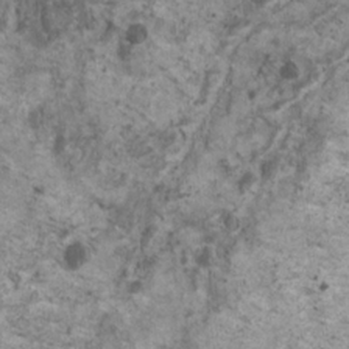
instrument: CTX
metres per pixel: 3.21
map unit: HNhu
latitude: 1.3859
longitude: 4.3873
